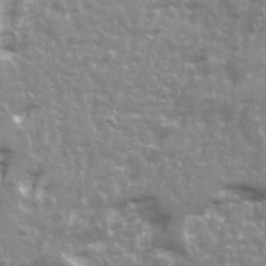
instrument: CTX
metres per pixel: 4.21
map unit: Ave
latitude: 21.7261
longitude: -132.8569
